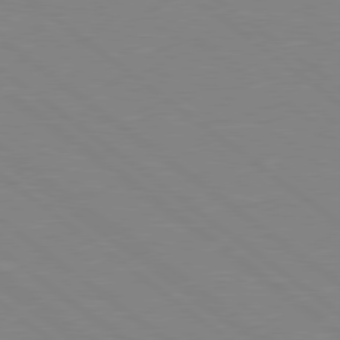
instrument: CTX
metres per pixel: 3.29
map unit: Hpe
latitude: 78.9325
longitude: -124.3278
